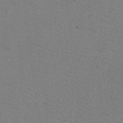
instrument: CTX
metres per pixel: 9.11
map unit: HNhu
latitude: -2.5573
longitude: -2.4412
